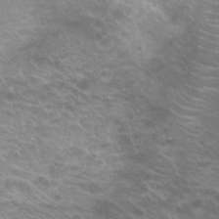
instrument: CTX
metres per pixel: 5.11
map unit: Hto
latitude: 22.2900
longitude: -37.3860
